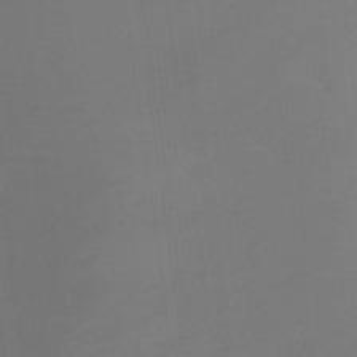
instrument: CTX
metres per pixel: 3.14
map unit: Htu
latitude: -15.9745
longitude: -46.1011
